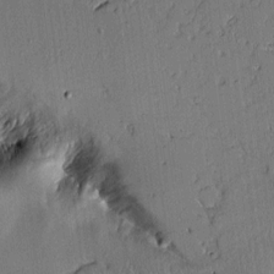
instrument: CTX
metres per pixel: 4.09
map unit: Aa
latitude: 11.5371
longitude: -127.9339
